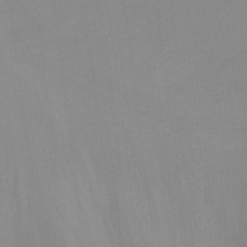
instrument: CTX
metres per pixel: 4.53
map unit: Ht
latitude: -8.9164
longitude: -37.8395
